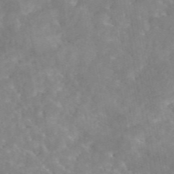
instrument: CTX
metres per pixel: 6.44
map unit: eAb
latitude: 45.3859
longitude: 126.2550
